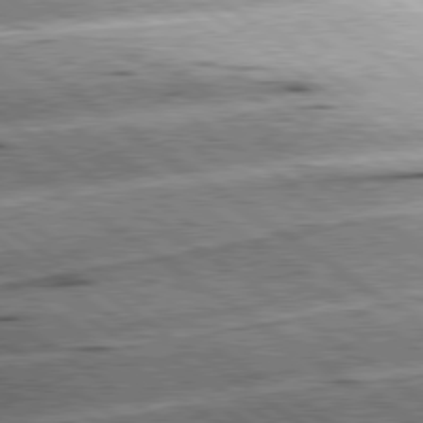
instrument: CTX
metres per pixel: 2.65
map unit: lApd
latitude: 79.5371
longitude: -154.9136
